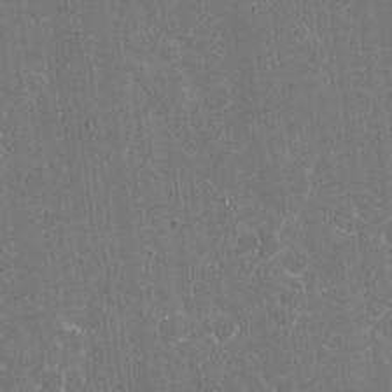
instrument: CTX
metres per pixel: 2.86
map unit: eHh
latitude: 6.6113
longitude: -67.7071
